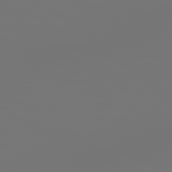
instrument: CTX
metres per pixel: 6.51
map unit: Hpe
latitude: 78.4412
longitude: 177.8233
